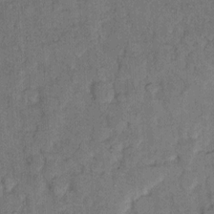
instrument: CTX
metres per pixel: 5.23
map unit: Hto
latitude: 10.8947
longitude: -61.8016
